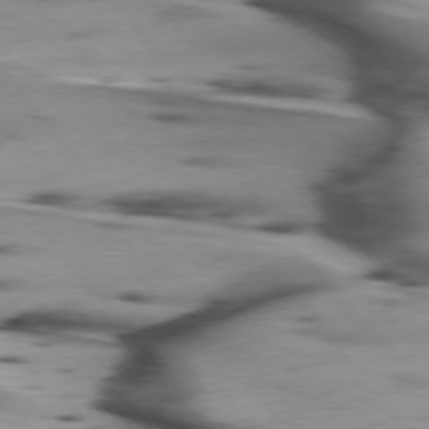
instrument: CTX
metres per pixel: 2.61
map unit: lApd
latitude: 75.4804
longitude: -64.3656
